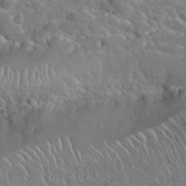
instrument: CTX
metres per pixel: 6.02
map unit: Hto
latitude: 36.0822
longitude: -49.5560
